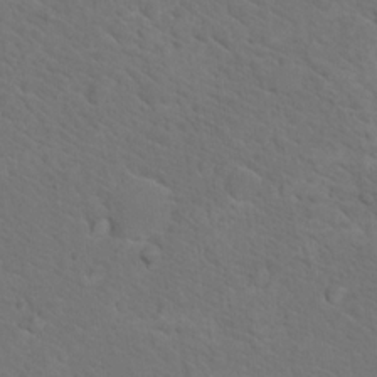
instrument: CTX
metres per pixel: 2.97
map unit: Nhu
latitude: 18.4223
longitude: -33.6694
